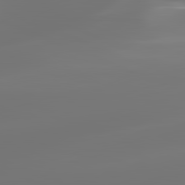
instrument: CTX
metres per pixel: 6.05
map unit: lApd
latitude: 82.1388
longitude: -149.6694
